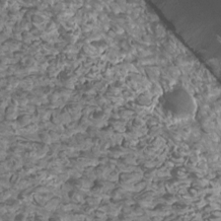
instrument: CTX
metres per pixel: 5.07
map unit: Htu
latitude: 2.8758
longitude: -20.9325
